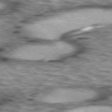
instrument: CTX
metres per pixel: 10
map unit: lApd
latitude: 76.6112
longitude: -50.6301
